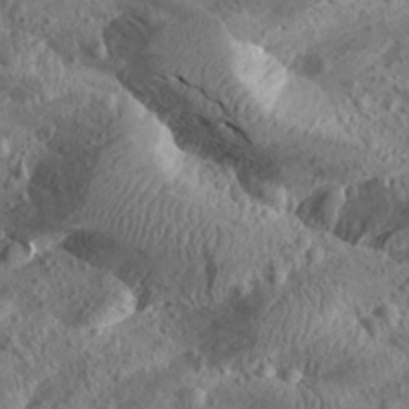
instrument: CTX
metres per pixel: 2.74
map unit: Aa
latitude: 24.8757
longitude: -143.9528
